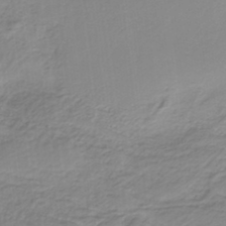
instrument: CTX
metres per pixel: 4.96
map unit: HNb
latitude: -36.7085
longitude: 55.5399
